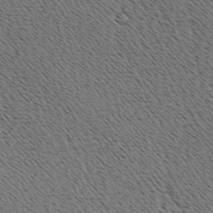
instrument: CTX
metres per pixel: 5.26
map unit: Hve
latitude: 3.4048
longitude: -124.9891
